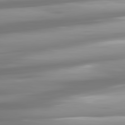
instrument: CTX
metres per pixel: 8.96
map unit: lApd
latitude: 81.3293
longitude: -139.2915
